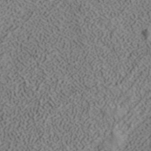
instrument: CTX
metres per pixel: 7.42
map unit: ANa
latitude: 39.2726
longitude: 19.2187
